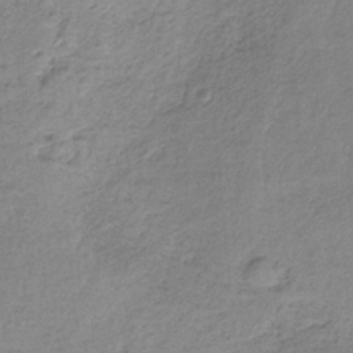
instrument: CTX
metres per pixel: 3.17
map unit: HNb
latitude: -33.9745
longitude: 58.8407
